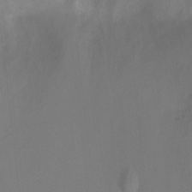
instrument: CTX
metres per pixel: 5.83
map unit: Ht
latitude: -3.6343
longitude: -27.9528
